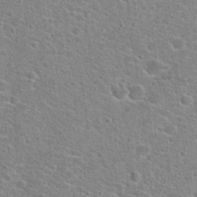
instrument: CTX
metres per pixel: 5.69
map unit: Hto
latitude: 22.2711
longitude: -44.6868
